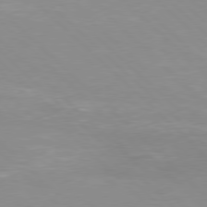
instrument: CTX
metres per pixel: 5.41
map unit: Hpe
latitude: 77.5749
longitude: -160.9702
